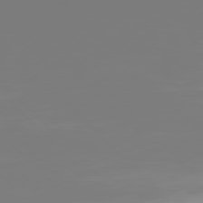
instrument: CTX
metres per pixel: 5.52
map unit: Hpe
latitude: 77.2915
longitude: -136.4412
